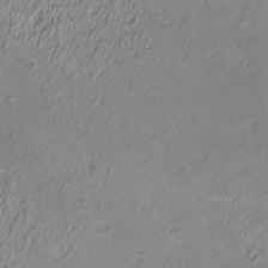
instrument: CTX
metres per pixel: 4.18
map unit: HNhu
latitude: 2.6490
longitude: -2.8002
